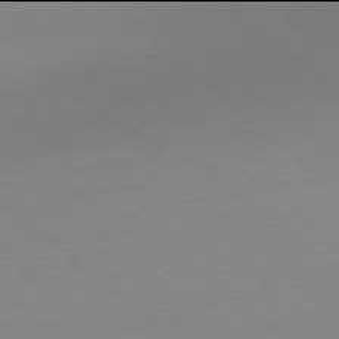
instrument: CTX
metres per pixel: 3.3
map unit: Ap
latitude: -78.0094
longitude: -99.4804
